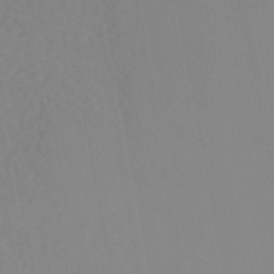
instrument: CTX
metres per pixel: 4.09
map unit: HNhu
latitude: -46.5762
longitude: 93.3699
